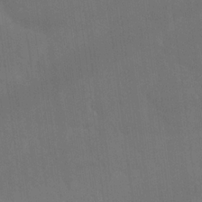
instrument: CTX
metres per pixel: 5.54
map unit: Nhu
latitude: 23.0647
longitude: -62.9136
